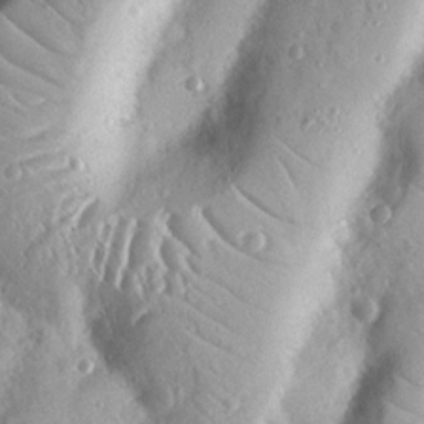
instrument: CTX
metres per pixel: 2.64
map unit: Nhu
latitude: 19.3103
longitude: -77.4237
